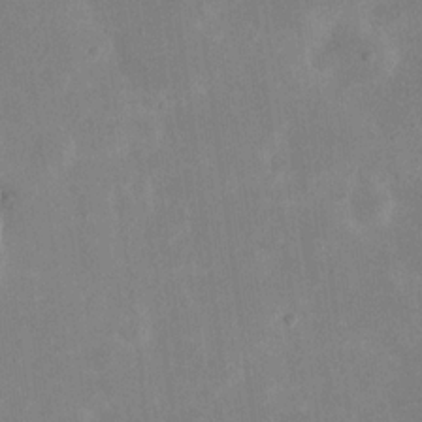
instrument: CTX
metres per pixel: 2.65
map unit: eHh
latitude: 19.4426
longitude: -70.8569
